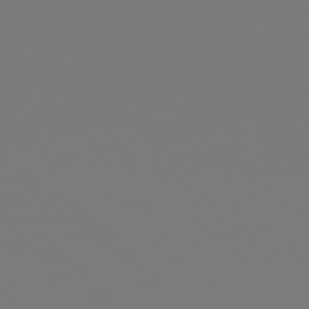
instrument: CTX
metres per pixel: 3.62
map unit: Hpe
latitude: 78.2901
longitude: -135.7071
